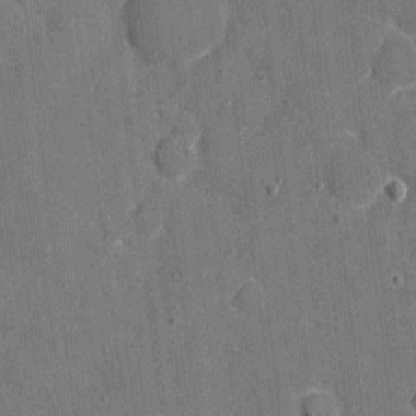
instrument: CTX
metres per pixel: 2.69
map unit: eHh
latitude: 7.4615
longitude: -67.8394
